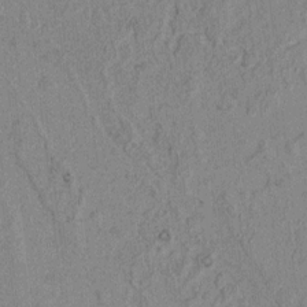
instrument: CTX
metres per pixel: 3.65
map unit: lAvf
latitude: 3.9150
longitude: 157.8422
